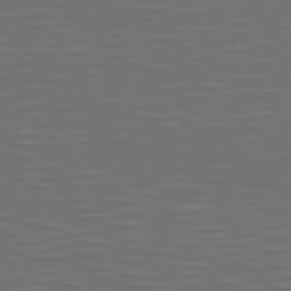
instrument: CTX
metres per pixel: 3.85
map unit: Hpe
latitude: 75.0836
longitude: -125.2159
